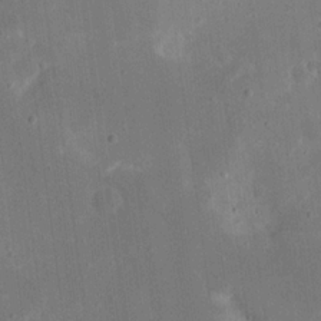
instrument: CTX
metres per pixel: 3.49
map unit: eHh
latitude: 19.3292
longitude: -69.9339
